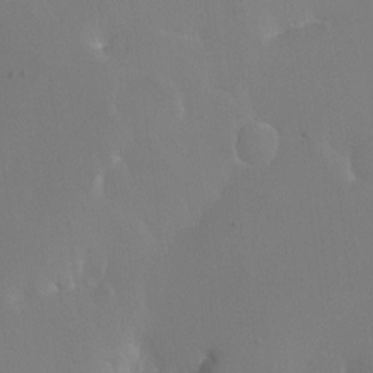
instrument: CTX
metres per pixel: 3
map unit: Ht
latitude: -13.1053
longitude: -43.7261
